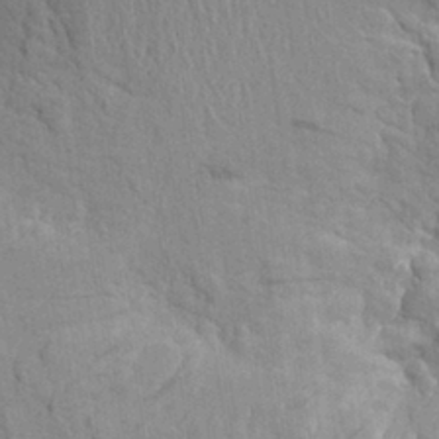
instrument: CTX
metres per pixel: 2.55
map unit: Aa
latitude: 20.0444
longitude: -149.5749
